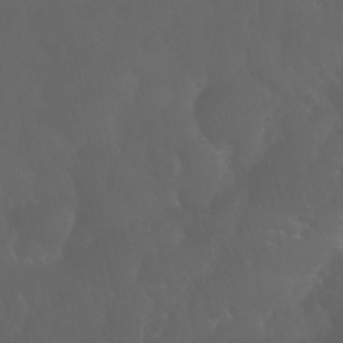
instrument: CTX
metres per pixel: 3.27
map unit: Nhu
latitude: 28.9513
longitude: -65.7072
